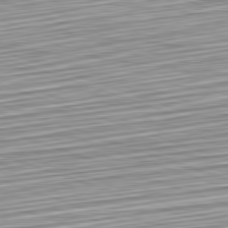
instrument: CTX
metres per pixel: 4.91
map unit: Hpe
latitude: -82.5385
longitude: 16.2362
